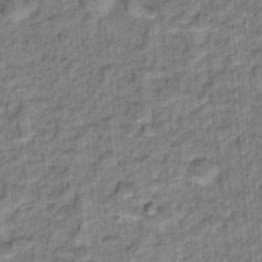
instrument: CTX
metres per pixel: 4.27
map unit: Hto
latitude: 15.5749
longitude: -36.1956
